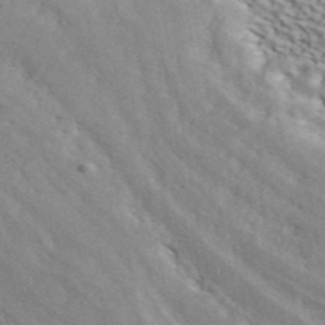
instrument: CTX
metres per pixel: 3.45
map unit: ANa
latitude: 44.3278
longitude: 47.3887
